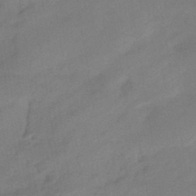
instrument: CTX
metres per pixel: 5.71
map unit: eHb
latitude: -41.3887
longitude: 84.4817
